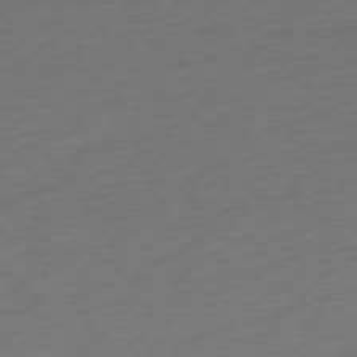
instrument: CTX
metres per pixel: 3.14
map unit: Ap
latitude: -76.0850
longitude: -64.5735
